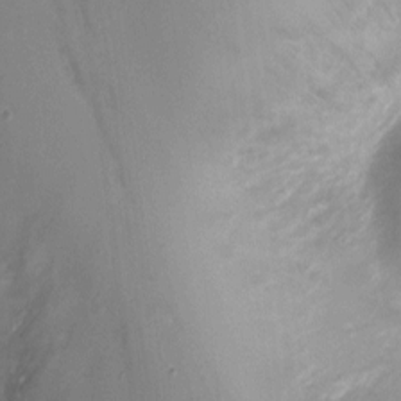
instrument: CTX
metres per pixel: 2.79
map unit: Ht
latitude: -6.4629
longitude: -20.7624
